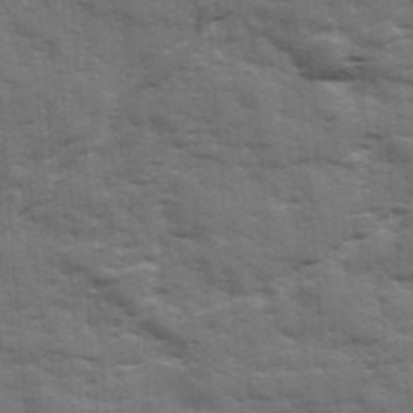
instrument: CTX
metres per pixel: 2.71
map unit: Ave
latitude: 18.5545
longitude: -129.9906
